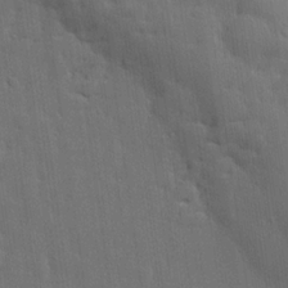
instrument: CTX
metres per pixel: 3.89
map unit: lHvf
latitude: 19.9150
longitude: 141.9178
